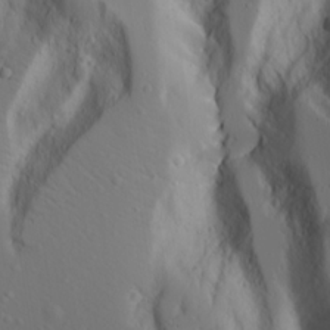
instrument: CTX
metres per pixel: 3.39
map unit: Aa
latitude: 17.2348
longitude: -124.9702
